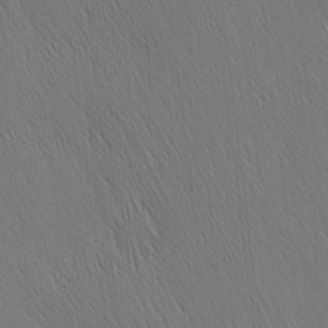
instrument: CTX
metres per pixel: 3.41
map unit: Nhu
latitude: -4.0472
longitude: -151.0080
